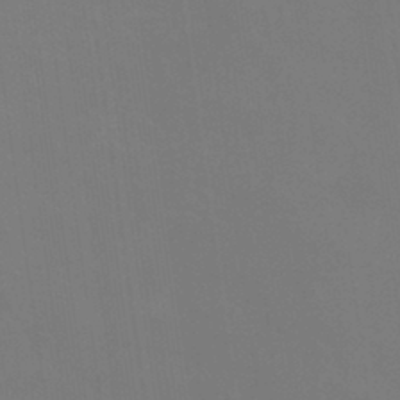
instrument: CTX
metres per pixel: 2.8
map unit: eHb
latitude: -38.5952
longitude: 75.2376
